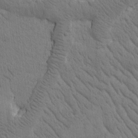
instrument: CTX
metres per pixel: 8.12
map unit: Htu
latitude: -0.7275
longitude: 175.0297
